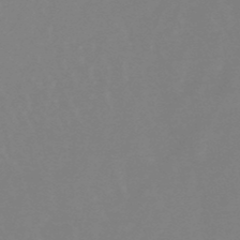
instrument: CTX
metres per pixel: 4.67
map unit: lHb
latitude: -48.6519
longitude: 72.1417
